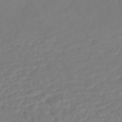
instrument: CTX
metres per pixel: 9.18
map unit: Nhe
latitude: -47.5210
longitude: -172.3467
